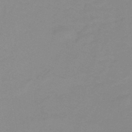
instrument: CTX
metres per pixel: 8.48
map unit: lHb
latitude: -32.7652
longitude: 67.1998
